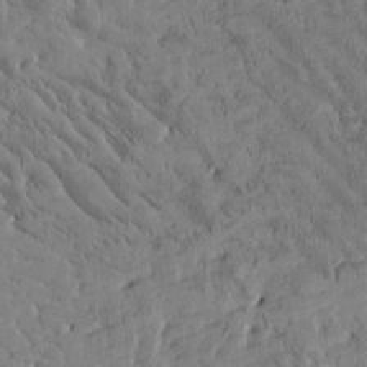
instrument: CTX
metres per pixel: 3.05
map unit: Htu
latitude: -2.9730
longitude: 175.8233
